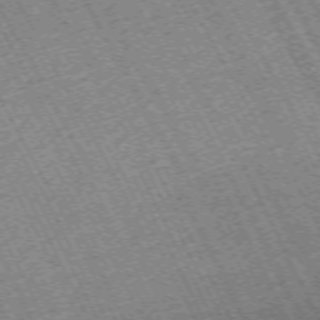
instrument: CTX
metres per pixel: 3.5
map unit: Hpe
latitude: -70.8219
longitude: 10.3306
